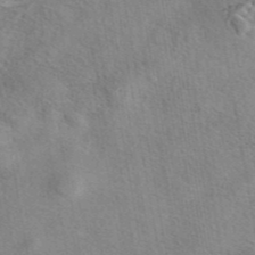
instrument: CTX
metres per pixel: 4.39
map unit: eAb
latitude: 42.7624
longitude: 107.3888
